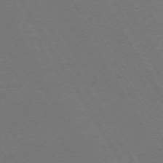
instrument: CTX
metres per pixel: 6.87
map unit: Ap
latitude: -74.0283
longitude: -73.8773
